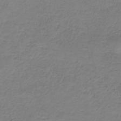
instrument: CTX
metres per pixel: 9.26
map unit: HNb
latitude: -35.1431
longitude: 53.3131
